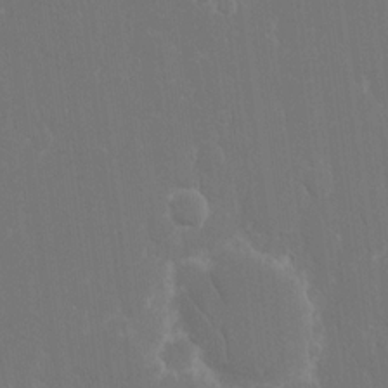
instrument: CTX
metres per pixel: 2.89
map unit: eHh
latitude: 15.6505
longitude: -72.2712
